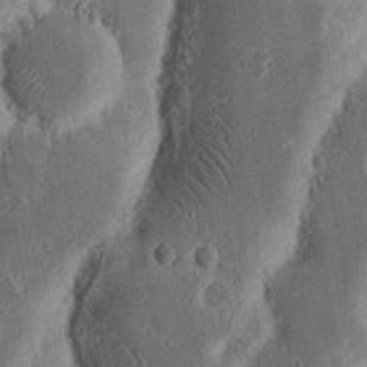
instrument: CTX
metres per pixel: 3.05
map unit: Nhu
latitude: 15.3860
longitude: -74.3089
